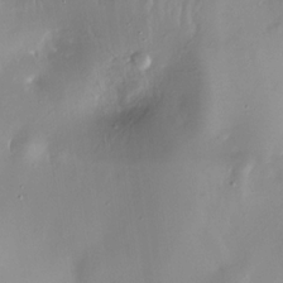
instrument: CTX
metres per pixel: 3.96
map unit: Nhe
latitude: -32.3684
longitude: -118.2522
